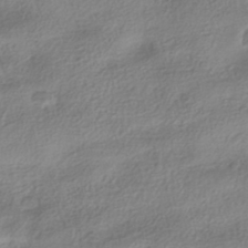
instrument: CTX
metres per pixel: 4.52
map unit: HNhu
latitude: -40.2739
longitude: 97.8423
